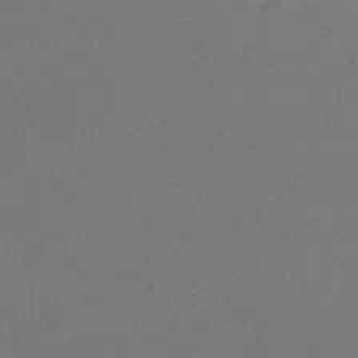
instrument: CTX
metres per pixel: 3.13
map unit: lHb
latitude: -45.0486
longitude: 73.4643
